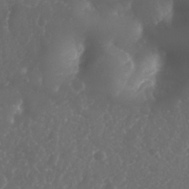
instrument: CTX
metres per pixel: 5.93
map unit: Nhu
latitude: 26.2145
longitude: -63.8017
